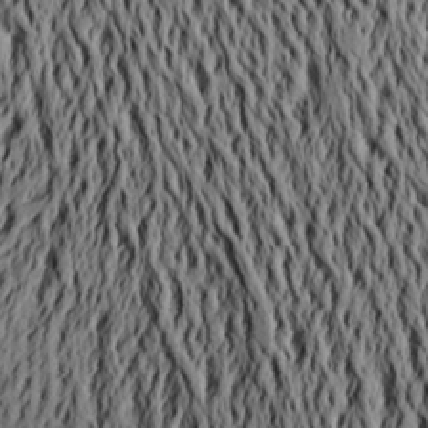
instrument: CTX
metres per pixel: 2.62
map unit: Aa
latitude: 21.3482
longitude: -149.9339
